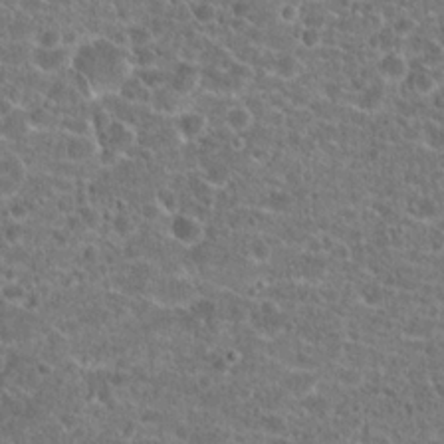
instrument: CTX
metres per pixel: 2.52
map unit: Hto
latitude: 20.7624
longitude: -42.3278
